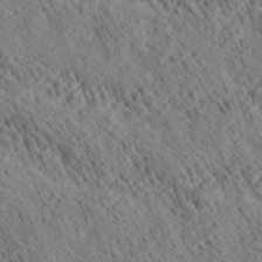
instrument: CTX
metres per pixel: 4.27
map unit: Ave
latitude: 20.9136
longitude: -139.9906
